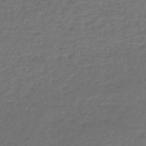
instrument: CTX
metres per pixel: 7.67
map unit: lHb
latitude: -43.8800
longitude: 70.4629
